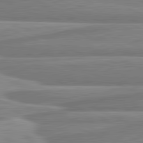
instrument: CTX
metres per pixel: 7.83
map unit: lApd
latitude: 81.7639
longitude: -175.3860
